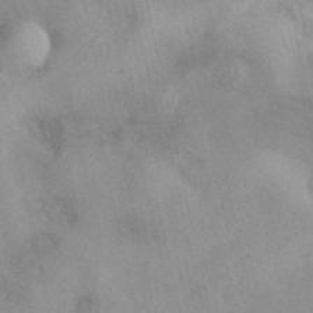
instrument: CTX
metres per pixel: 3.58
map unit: eAb
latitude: 40.1577
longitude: 109.1809
